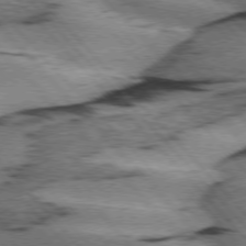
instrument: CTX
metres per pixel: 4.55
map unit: lApd
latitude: 75.4993
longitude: -78.4790
